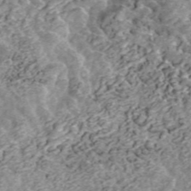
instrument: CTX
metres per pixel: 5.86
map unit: ANa
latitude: 45.4993
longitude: 29.4077
